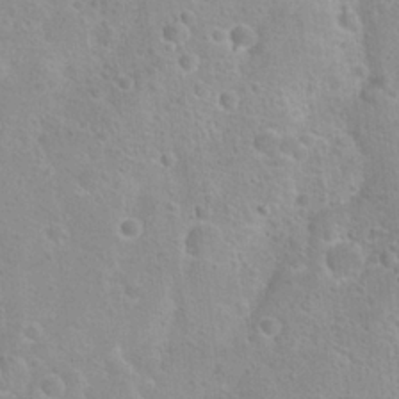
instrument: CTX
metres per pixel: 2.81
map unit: Hto
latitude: 22.7435
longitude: -50.6490
